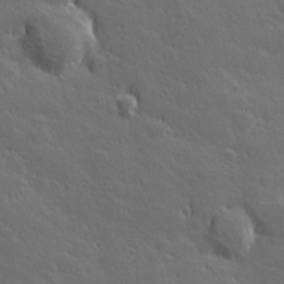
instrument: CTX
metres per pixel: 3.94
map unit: Hve
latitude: 27.3104
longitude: 144.0850
